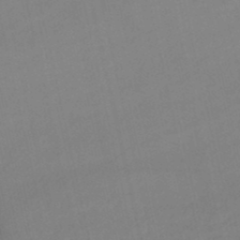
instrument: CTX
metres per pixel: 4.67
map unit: lHb
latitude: -46.8975
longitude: 66.7274
